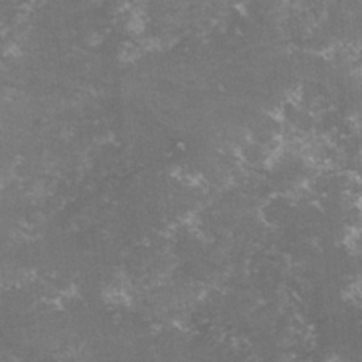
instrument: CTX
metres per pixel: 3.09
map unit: lHvf
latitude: -15.7100
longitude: -100.8002
